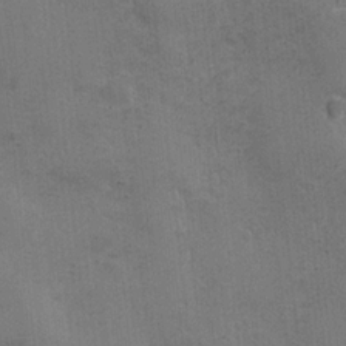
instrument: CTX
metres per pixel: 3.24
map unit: Ave
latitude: -7.3320
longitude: -120.3279
